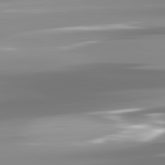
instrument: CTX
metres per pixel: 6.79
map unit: lApd
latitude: 82.1199
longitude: -138.8758
